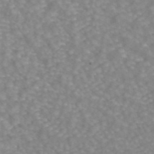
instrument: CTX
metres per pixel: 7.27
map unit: ANa
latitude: 43.9150
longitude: 28.3873
